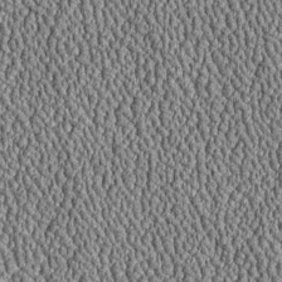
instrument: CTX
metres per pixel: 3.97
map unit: Htu
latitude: -6.7652
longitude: 156.6329
